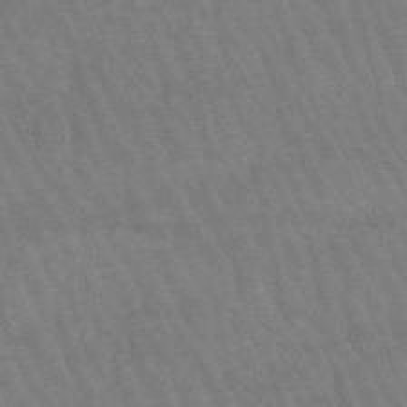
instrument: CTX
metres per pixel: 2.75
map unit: lHb
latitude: -47.2565
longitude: 76.3684
